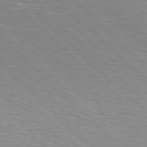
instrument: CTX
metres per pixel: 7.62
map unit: Hpe
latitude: 78.1767
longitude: -138.9892
